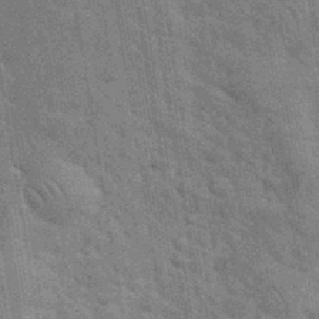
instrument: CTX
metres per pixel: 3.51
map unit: eHh
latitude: 35.8961
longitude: -65.9339
